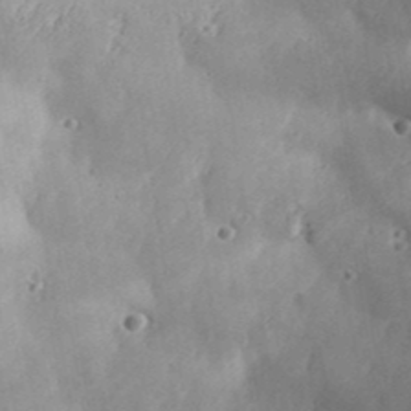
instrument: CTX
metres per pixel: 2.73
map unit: Aa
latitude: 33.6883
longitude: -134.8380
